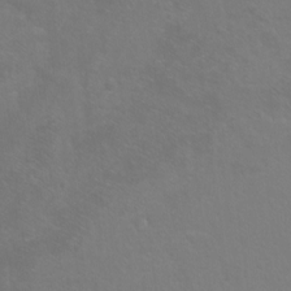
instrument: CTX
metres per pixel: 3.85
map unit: Ht
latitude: -5.8233
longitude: -35.0647
